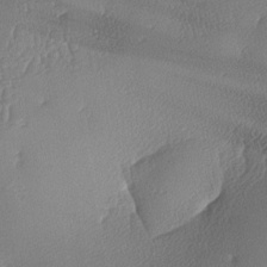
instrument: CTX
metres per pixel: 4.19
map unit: lAa
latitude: -7.9556
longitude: -129.0647
